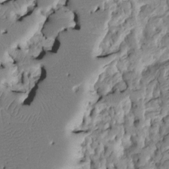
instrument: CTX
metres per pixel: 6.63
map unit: Htu
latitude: -4.3117
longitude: 156.4818
